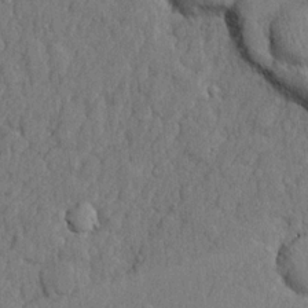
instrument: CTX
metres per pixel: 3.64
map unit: lHvf
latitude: 22.8758
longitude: 142.6707
